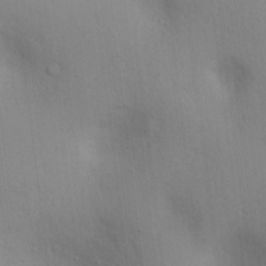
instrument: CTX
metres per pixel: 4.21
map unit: lAvf
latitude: 8.5168
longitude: 167.4832
